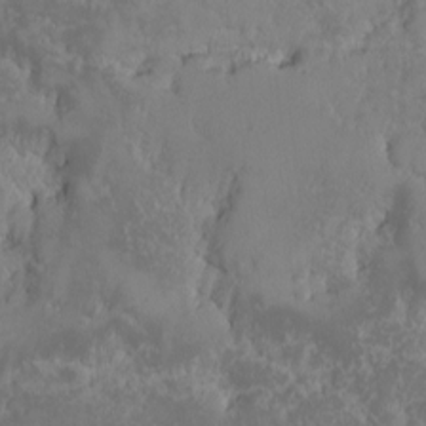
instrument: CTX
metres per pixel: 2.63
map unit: Ave
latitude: -9.6155
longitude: -116.7624
